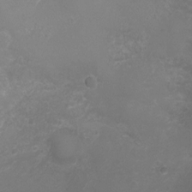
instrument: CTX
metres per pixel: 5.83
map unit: Ht
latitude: -6.0661
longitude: -19.4804
